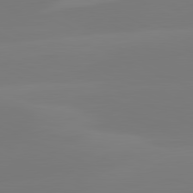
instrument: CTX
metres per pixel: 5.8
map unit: lApd
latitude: 81.5182
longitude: 128.5952
